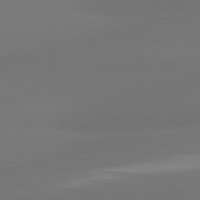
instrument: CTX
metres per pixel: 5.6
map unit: lApd
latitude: 81.3482
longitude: -164.4223
